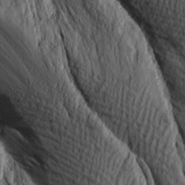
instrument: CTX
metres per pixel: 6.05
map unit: Ave
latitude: 13.8017
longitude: -133.9339
